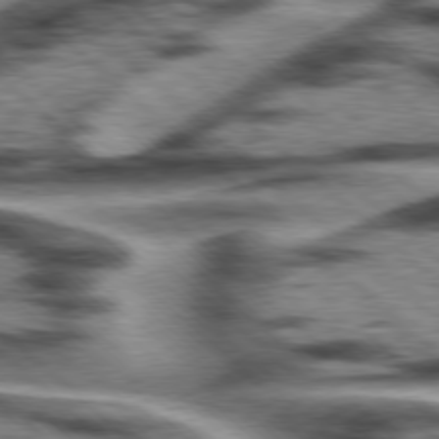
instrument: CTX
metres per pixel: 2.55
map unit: Hpe
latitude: 77.8205
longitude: -156.1388
